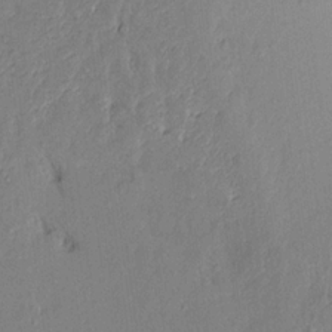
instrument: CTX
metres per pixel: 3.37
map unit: Aa
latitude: 17.1592
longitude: -148.6491
